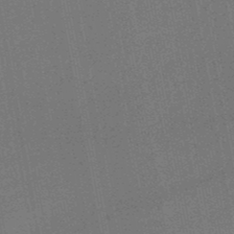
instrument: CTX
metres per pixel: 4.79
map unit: lHb
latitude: -49.1809
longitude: 73.8044
